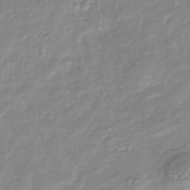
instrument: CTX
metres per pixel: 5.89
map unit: Nhu
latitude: -40.0850
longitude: -81.4615
